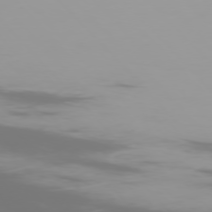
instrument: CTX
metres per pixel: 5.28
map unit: Ap
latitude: -77.2754
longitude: -73.8395
